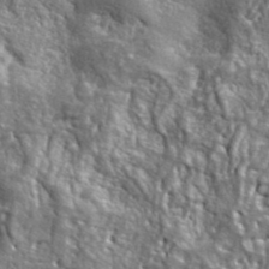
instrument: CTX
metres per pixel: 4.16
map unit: ANa
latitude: 40.9891
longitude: -86.8947
